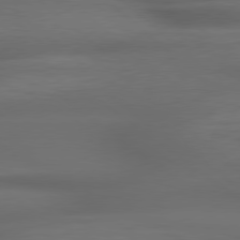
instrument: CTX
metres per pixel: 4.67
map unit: lApd
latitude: 79.0837
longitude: -117.6505
